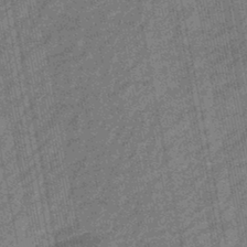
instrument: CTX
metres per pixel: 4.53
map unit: eHb
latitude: -43.8233
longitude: 87.2187
